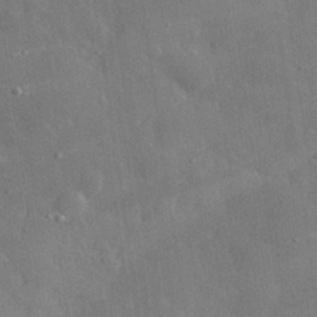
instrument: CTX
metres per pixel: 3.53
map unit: eHh
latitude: 29.2348
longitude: -78.8758
